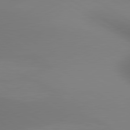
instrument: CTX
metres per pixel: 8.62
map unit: lApd
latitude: 80.4601
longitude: 138.4251
